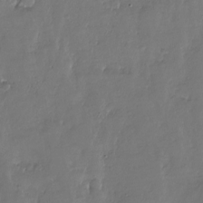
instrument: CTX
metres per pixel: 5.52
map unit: Nhu
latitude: -27.9367
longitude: -60.3278
